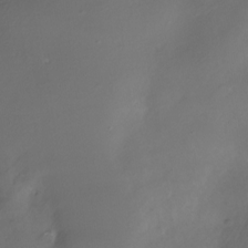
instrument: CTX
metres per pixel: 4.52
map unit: Nhe
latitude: -28.1795
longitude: -109.5938
